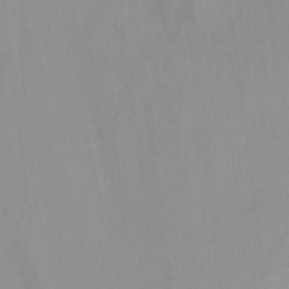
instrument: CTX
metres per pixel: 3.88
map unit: Nhu
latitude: -13.9745
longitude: -55.3293
